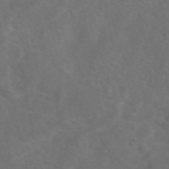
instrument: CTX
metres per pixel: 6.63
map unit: eAb
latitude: 49.7828
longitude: 118.7463
